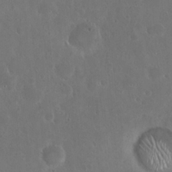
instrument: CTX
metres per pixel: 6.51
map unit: eHh
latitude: 22.2333
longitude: -58.1767
